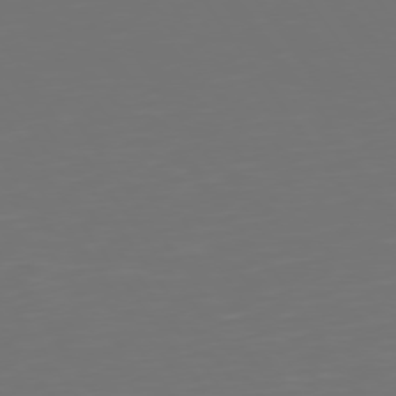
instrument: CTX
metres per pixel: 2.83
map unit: Hpe
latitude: 74.7435
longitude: -124.4034
